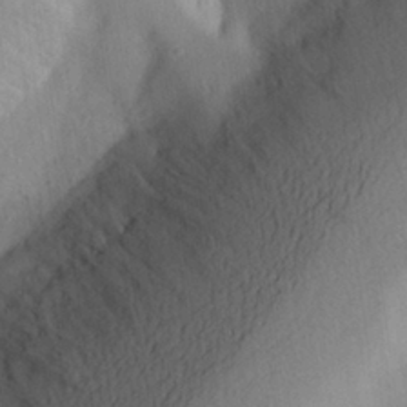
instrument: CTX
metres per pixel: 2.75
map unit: Aa
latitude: 27.4049
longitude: -146.5546
